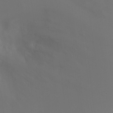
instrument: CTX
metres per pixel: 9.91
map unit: Ht
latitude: -7.3320
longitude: -28.7246
